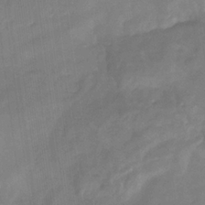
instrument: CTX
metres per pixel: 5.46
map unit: eHb
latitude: -29.5588
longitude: 69.7099
